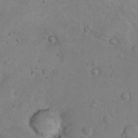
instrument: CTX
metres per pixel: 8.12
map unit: Nhu
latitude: 9.0836
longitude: -22.6868
